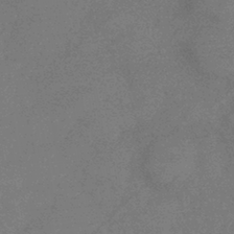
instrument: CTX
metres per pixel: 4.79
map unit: lHb
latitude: -40.7274
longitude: 77.7289
